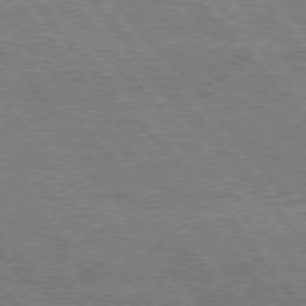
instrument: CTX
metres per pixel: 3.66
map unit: Hpe
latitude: 76.1955
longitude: -137.4616
